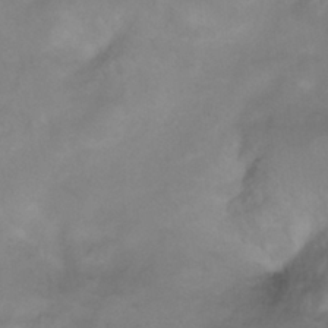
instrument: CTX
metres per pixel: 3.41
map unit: Ht
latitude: 5.6883
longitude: -29.8772
